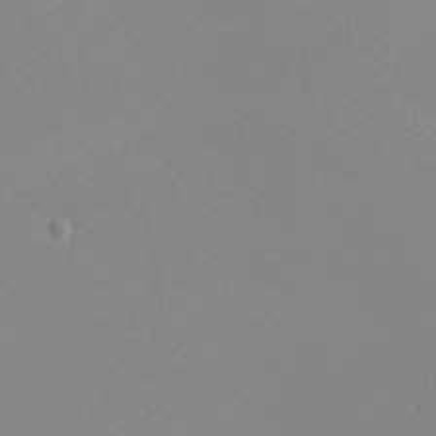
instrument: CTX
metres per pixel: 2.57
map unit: eHh
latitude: -5.7666
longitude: -85.8772
